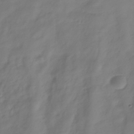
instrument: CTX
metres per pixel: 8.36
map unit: Hve
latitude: -33.4455
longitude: 90.5196
